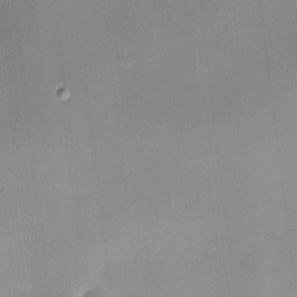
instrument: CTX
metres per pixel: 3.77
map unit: HNhu
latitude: 8.7435
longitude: 9.5021
